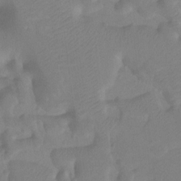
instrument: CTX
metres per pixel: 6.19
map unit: Ht
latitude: -9.8989
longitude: -34.4979
